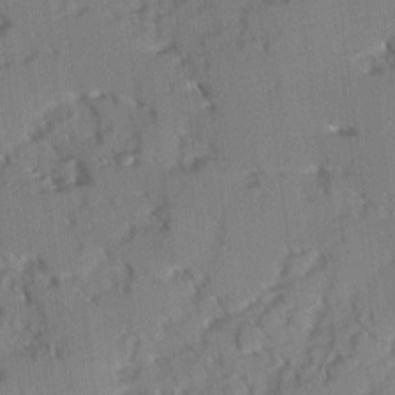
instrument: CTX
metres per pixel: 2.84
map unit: Ave
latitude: 8.3845
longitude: -103.8016
